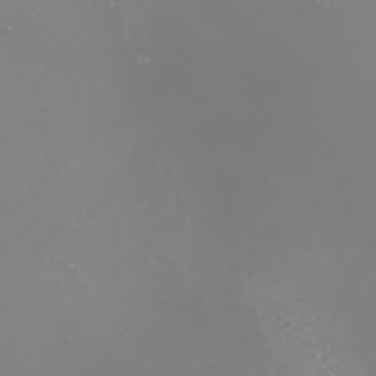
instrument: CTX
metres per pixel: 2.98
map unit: Nhu
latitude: -8.5952
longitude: -94.1767
